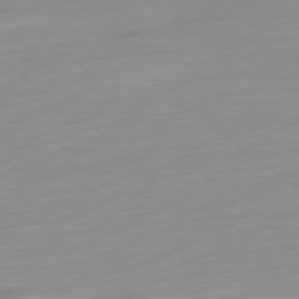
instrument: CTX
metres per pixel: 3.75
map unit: Ap
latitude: -79.0864
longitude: -66.2522
